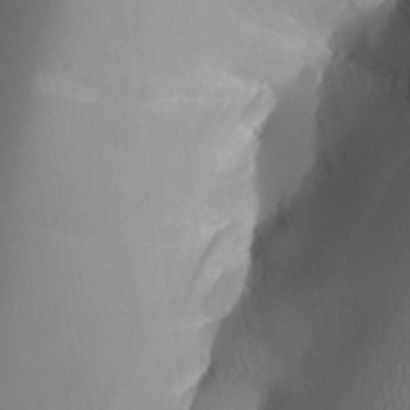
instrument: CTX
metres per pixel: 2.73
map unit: Aa
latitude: 26.4223
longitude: -133.6694
